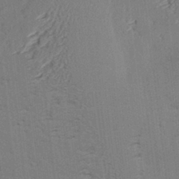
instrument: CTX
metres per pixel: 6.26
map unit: lAvf
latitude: 26.1578
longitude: -111.6883
